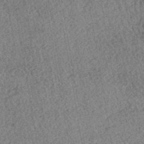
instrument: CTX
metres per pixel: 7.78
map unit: HNhu
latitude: -42.7841
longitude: 98.4062
